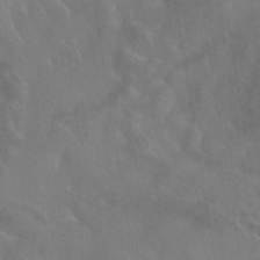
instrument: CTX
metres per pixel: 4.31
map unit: HNhu
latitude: -40.8975
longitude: 97.5021
